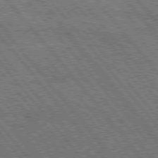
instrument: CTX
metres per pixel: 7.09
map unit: Hpe
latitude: 76.2900
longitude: -149.7261
